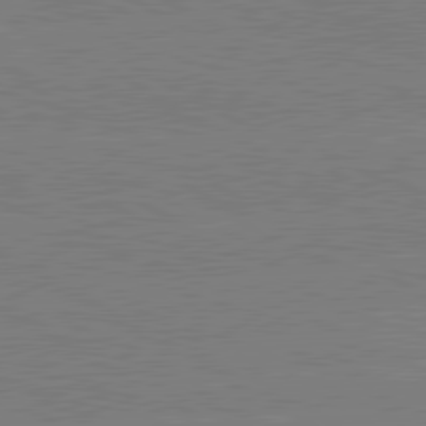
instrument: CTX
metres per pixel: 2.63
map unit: lApd
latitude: 80.6868
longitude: -126.8191
